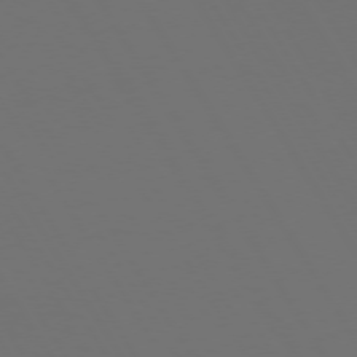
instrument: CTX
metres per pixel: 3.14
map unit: Hpe
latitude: 73.0459
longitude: -128.2711
